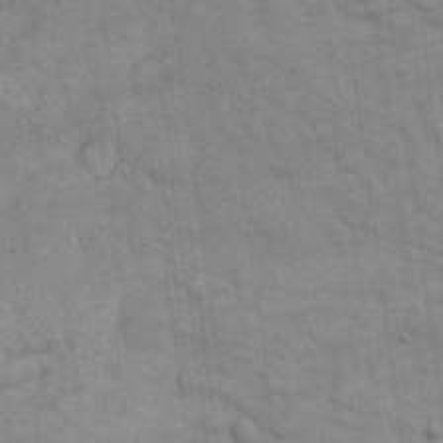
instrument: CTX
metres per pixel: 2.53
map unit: eHh
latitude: 19.2726
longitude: -62.1389
